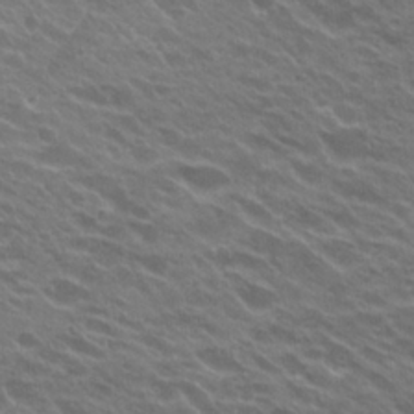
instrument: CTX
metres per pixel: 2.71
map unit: Hto
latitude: 23.0836
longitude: -37.4993
